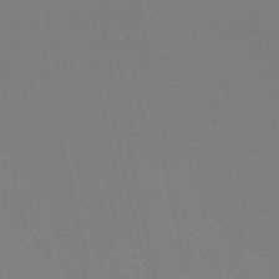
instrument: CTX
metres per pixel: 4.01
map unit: eHh
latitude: -53.2187
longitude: -24.9324
